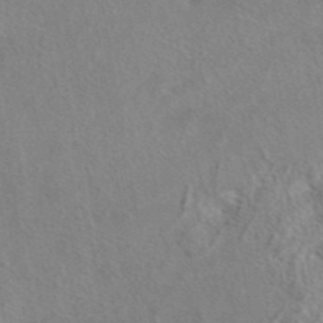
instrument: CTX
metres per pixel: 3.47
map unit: eAb
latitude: 41.3859
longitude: 104.1794
